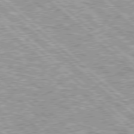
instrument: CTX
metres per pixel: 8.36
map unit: Hpe
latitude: 78.1389
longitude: -159.3860
